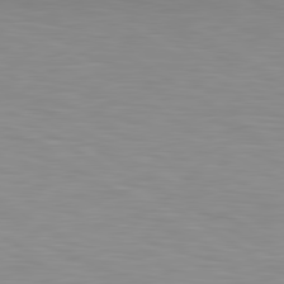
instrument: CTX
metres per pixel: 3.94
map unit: lApd
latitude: 80.1956
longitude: 133.5211
